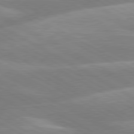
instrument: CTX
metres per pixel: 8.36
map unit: lApd
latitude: 80.2522
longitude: -134.4601
